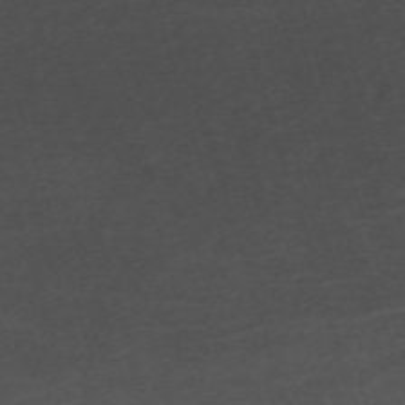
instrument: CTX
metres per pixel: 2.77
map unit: eHh
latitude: -61.9745
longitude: 49.6344
